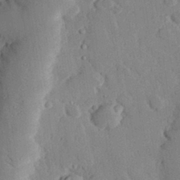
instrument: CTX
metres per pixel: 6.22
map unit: eHh
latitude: 28.6112
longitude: -80.8191
